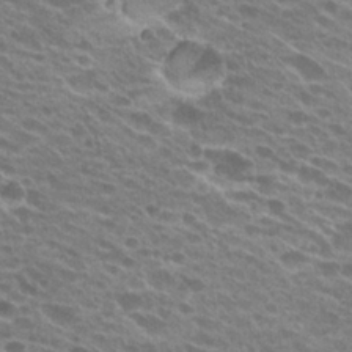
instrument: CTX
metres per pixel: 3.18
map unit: Hto
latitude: 25.0080
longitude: -41.6127
